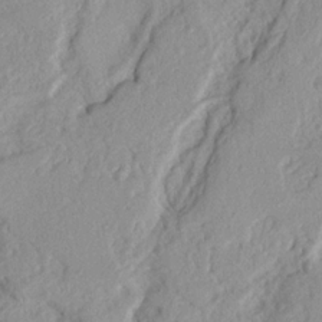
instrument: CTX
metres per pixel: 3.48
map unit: Nhu
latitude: 19.8394
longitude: -77.1214
